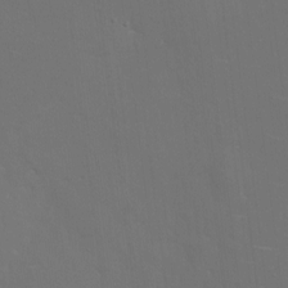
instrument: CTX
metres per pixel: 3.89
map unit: eHh
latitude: 5.8205
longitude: -69.2159
